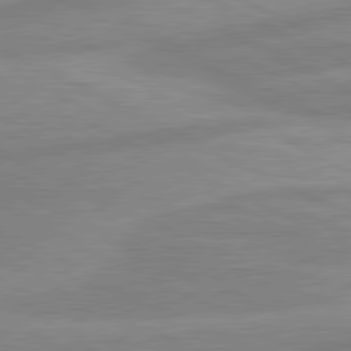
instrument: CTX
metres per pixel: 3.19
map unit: lApd
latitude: 80.7813
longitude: -169.5749
